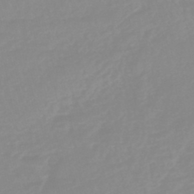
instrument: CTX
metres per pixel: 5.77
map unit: eHb
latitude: -44.6330
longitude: 80.8597
